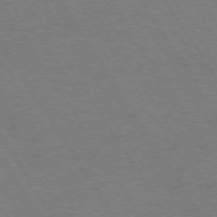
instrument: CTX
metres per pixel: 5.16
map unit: Hpe
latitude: 73.2726
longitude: -123.6883
